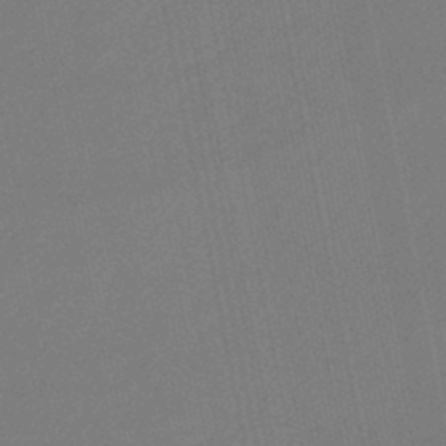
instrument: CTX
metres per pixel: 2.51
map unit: eHb
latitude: -45.2187
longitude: 87.4266
